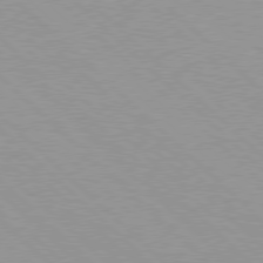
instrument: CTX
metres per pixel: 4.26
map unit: Hpe
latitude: 77.6316
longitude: -153.3860
